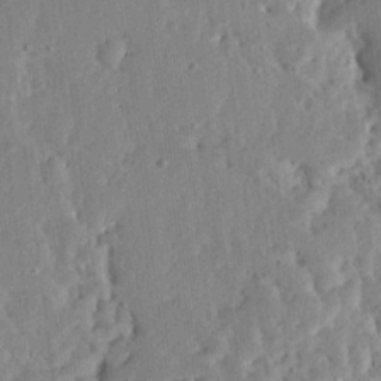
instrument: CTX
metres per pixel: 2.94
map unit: Ave
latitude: 12.8191
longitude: -137.6883
